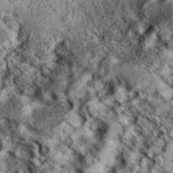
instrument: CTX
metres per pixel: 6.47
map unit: eAb
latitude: 37.2159
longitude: 110.1606
